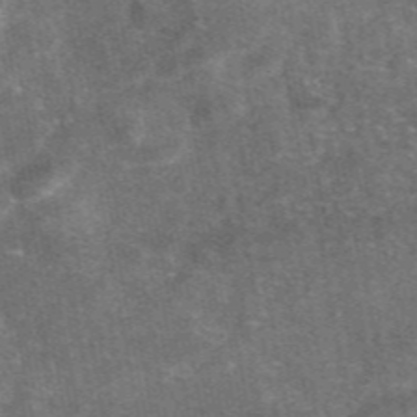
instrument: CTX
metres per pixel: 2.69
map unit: eAb
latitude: 47.4805
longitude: 120.8219
